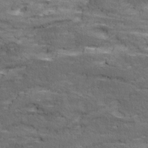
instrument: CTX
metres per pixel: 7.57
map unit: Ave
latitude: 18.6301
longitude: -135.8394
